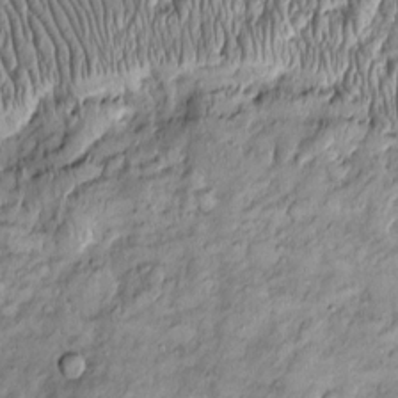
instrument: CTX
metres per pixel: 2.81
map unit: Htu
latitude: -4.9730
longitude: 159.2187
